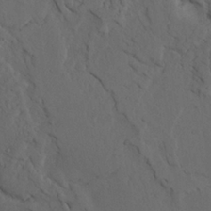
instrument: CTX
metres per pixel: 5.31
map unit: Ave
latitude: 23.4426
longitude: -132.1767
